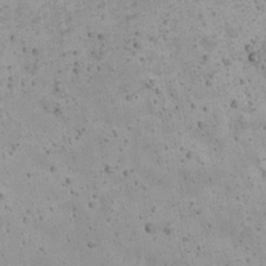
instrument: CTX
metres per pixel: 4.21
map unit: eHh
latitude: 22.1956
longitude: -65.8016
